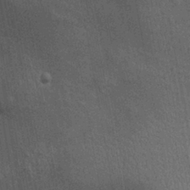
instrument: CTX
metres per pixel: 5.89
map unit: Ht
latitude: -0.6897
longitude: -15.9528
